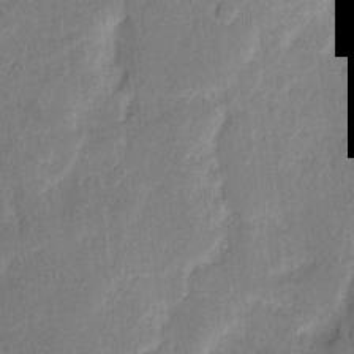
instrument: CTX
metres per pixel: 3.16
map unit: eHh
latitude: 7.8961
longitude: -66.8380
